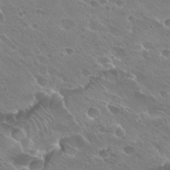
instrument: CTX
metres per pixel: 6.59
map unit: Hto
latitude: 27.7261
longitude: -40.4601
